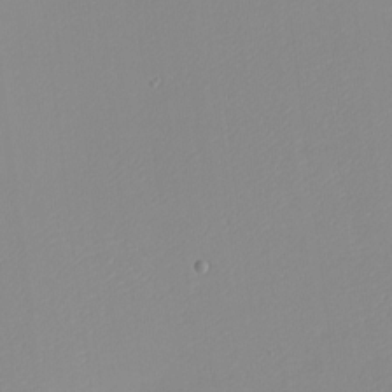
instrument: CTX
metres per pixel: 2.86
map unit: eHh
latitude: -5.7666
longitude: -86.9325
